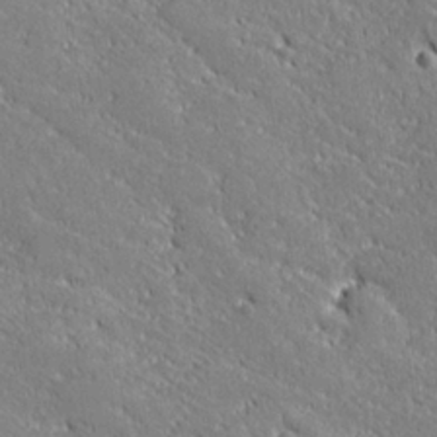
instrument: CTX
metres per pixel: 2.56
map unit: lHvf
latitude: 27.1214
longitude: 141.6344
